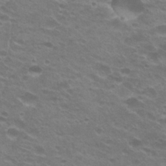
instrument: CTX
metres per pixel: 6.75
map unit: Hto
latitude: 26.1011
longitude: -29.4048
